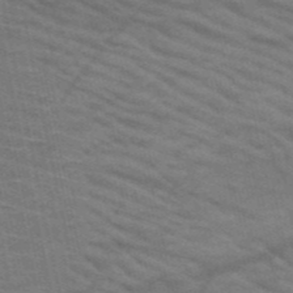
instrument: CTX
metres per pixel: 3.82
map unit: HNb
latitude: -53.5210
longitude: -45.1214
